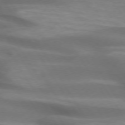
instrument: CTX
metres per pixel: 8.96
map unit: lApd
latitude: 73.8584
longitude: -51.9339
